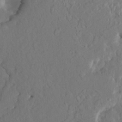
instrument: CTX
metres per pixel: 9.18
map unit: HNhu
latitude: 5.9717
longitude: -6.7813
